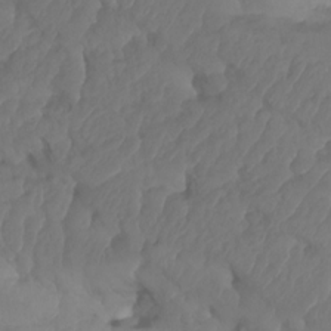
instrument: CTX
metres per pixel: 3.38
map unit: HNhu
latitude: -24.8975
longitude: 50.3684
